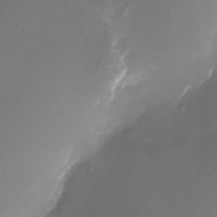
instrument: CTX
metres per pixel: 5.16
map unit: Nhu
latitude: -26.0094
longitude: -71.5182
